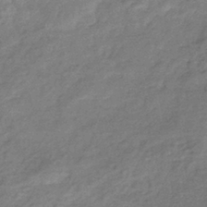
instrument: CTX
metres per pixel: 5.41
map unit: eHb
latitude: -38.1039
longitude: 80.5007
